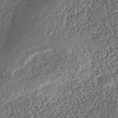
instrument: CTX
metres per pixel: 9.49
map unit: Nhu
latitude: -37.6532
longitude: -80.6490
